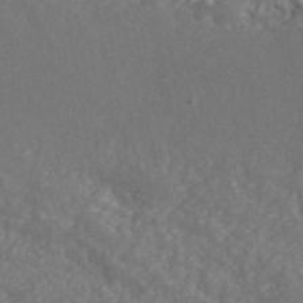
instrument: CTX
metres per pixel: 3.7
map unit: ANa
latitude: 45.3481
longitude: 21.1431
